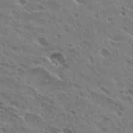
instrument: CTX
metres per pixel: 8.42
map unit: Hto
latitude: 27.1214
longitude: -40.7246
